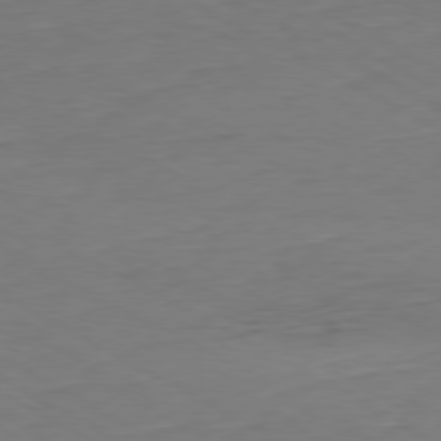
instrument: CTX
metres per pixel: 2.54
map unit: Ap
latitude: -79.5777
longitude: -57.0836
